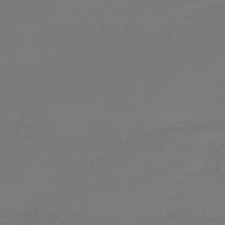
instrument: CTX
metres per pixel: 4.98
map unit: lHb
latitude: -43.2942
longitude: 59.5966
